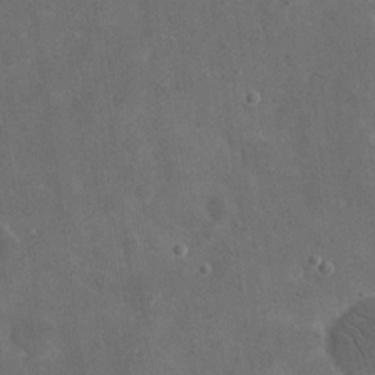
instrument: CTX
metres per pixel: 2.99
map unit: eHh
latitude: 19.6694
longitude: -65.8016
